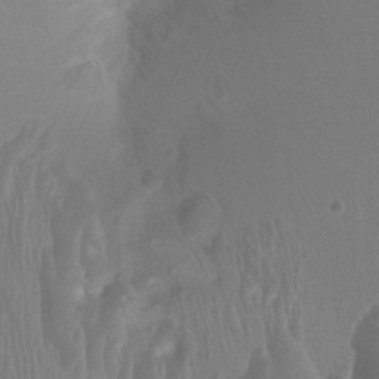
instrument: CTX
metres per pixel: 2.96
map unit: Ht
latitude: -1.8423
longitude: -17.6883
